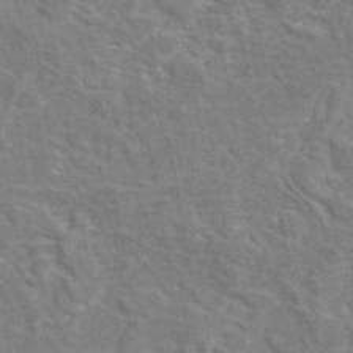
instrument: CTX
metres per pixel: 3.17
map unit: eAb
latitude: 45.2159
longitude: 110.3495
